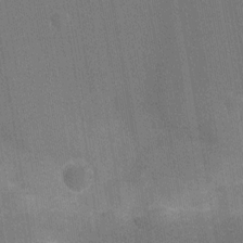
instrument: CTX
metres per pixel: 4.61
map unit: Ht
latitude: -10.7274
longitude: -21.9528
